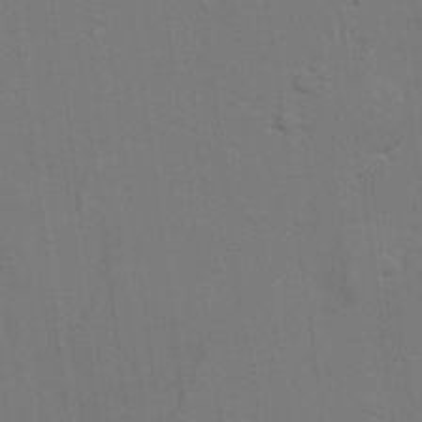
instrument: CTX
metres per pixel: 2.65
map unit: lAvf
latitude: 27.9339
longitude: -108.7057
